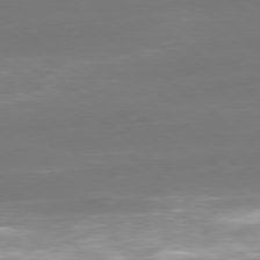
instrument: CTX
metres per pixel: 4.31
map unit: Ap
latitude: -79.5588
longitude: -60.7813
